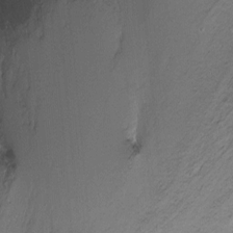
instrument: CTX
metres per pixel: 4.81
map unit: Nhu
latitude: -10.7274
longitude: -36.8758
